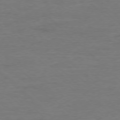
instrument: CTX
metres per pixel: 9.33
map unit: Ap
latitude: -77.5588
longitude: -88.2523
